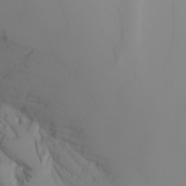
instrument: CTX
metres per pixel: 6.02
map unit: Nhu
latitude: -4.8597
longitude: -93.3103
